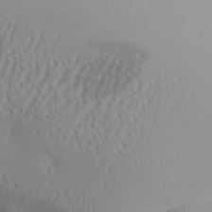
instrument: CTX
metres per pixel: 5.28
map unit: Aa
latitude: 31.1404
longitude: -140.9891
